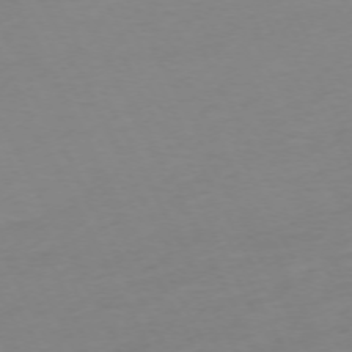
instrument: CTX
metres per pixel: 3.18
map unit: Ap
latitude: -73.6533
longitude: -70.0822
